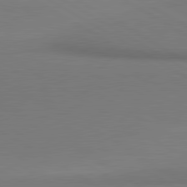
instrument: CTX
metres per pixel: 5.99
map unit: lApd
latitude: 80.7624
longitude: 147.5021
